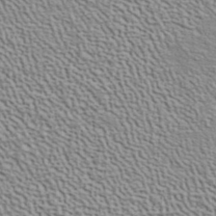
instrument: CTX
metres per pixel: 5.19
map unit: ANa
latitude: 40.9135
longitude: 29.5588
